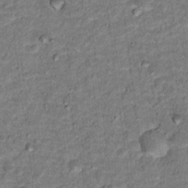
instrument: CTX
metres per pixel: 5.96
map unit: Hto
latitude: 15.6316
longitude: -38.4979
